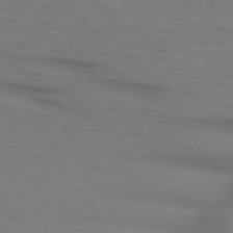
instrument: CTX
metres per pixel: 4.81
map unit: lApd
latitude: 73.2726
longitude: -75.5182
